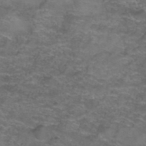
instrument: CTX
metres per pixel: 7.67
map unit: Hto
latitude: 39.7072
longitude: -42.0444
